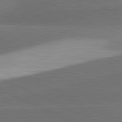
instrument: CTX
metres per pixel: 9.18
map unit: lApd
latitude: 81.6505
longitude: 139.3888
